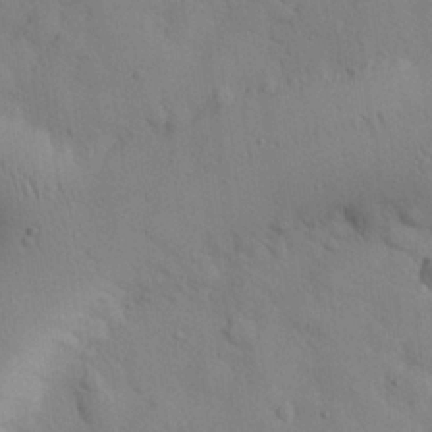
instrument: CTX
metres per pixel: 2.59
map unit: eHh
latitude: 26.9136
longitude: -75.7261
